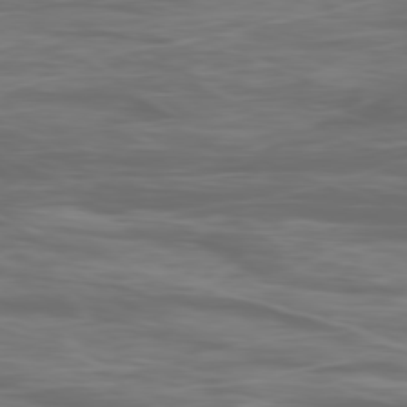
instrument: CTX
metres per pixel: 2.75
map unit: Ap
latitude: -79.1053
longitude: -75.3860
